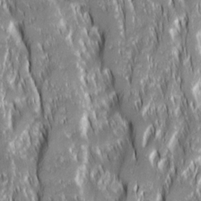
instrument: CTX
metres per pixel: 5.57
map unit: Ave
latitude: 15.0459
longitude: -134.1766
